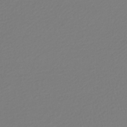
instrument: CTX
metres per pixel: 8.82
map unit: HNhu
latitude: -44.6141
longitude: 99.0297
